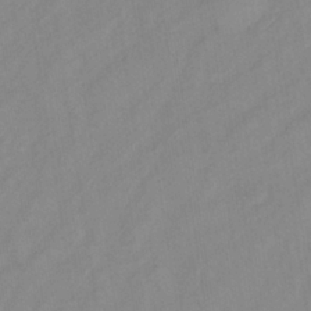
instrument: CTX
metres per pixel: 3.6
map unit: lHb
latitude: -34.5196
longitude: 72.6896
